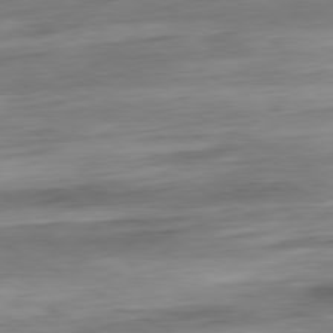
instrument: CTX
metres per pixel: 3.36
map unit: Ap
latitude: -80.8408
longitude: -67.4804
